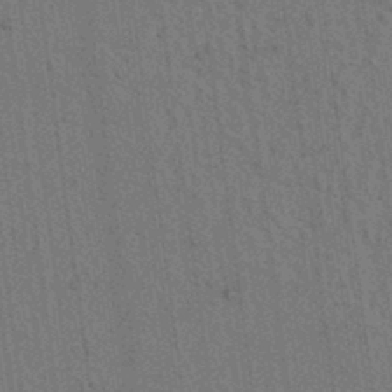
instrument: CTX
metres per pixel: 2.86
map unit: lAvf
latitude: 7.4426
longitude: 164.3873
